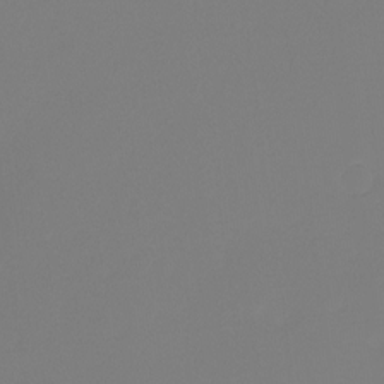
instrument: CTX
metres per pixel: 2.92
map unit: Htu
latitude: -13.6722
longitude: -49.4426
